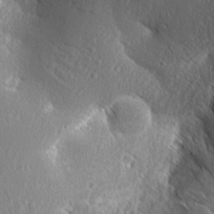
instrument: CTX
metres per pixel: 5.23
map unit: Aa
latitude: 8.6869
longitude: -132.6113
